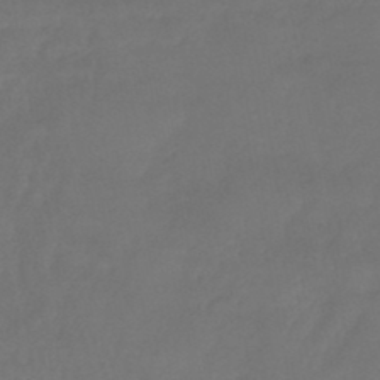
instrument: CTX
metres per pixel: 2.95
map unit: HNhu
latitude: -46.4629
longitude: 92.0094
